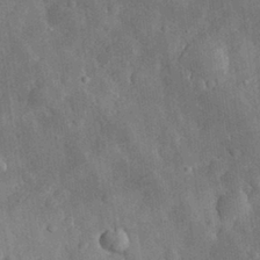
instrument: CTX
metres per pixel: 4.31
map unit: eHh
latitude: 29.6316
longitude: -77.2159
